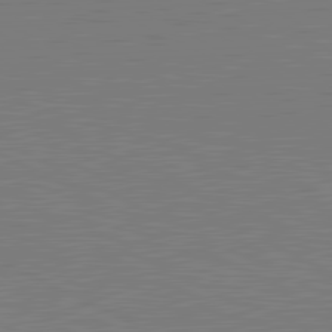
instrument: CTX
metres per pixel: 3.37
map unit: lApd
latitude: 81.4615
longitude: 150.7274
